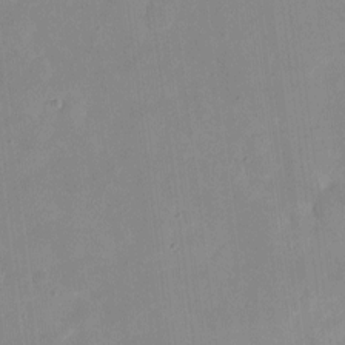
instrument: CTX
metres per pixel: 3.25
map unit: eHh
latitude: 4.4601
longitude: -68.2901
